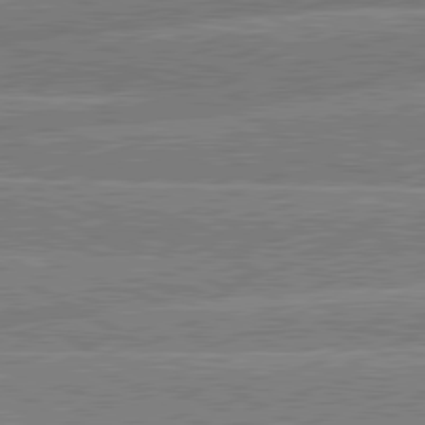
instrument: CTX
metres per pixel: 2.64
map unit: lApd
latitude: 80.8191
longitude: -131.8584
